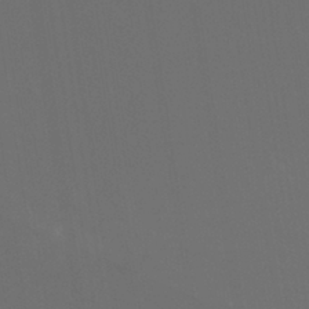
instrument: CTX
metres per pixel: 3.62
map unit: Nhu
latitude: 30.3845
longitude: -58.1956
